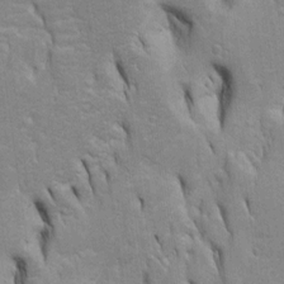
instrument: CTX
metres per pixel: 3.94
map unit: Htu
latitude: -4.8597
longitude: 151.2753
